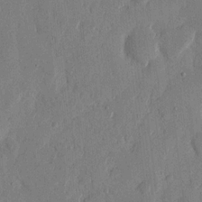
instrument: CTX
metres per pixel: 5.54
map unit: eHh
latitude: 12.8569
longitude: -68.0255
